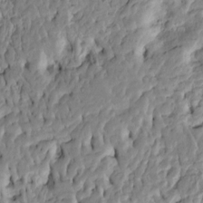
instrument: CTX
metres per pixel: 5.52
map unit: Htu
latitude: -4.0472
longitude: 156.4062
